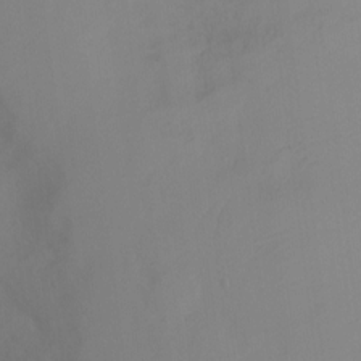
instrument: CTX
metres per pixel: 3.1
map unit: Ht
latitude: -15.5399
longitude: -43.2726
